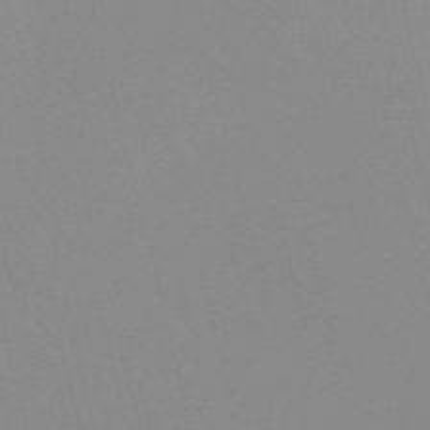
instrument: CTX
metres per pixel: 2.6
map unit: Nve
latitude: -57.4643
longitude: 59.8611
